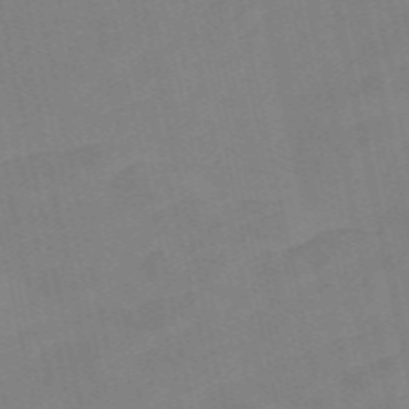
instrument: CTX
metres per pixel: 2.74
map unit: Nve
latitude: -58.5006
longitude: 50.5007
